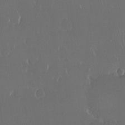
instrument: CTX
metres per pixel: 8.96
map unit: eHh
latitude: -2.5384
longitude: 20.0850
